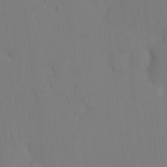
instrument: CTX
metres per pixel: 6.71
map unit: eHh
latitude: 0.2144
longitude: 17.3699
